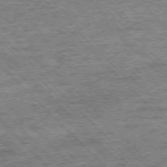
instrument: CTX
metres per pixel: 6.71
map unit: Ap
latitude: -76.7274
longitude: -92.1011
